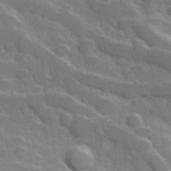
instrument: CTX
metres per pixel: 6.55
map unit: Hve
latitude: 31.4616
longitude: 151.4832
